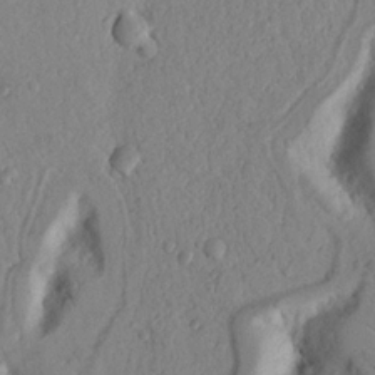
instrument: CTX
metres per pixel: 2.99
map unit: Nhu
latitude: 18.5545
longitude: -77.2915
